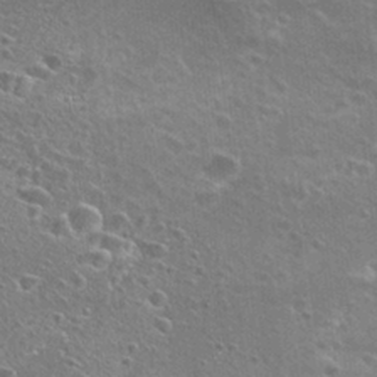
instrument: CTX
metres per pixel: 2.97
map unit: Hto
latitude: 22.7435
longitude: -42.3845
